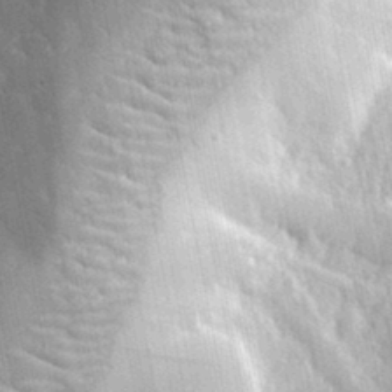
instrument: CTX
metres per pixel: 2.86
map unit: lHvf
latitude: 34.0822
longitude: -86.5546
